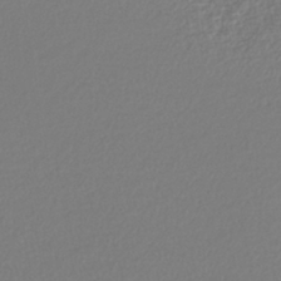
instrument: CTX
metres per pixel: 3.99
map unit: lHb
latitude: -41.7100
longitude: 71.6722
